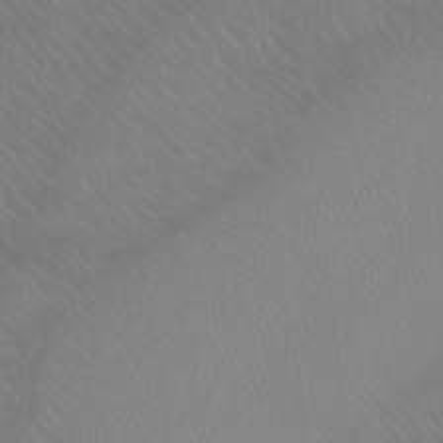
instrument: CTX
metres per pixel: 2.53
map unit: Htu
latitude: -6.4818
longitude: -71.4426
